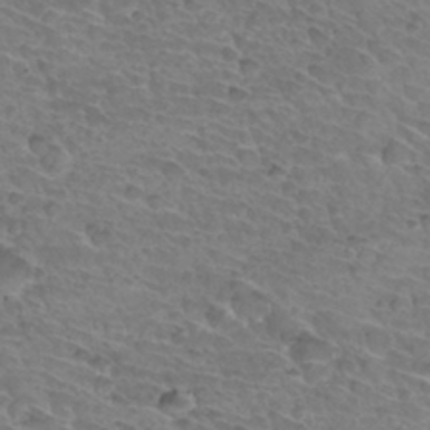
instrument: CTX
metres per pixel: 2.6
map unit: Hto
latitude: 33.9717
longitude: -46.1956
